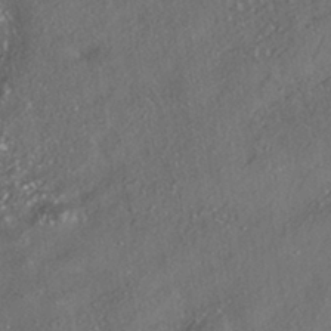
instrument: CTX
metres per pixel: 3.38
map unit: HNhu
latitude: -41.4643
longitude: 107.7856
